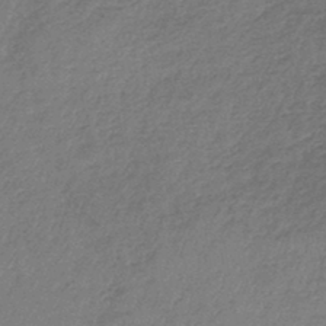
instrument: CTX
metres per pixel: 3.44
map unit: lHb
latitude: -44.5574
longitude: 70.8408
